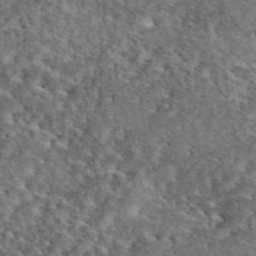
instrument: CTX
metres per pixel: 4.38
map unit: eAb
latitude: 45.5182
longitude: 114.0283
